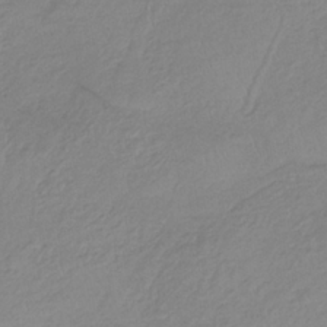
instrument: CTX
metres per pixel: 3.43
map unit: HNb
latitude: -33.3132
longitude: 64.0472
